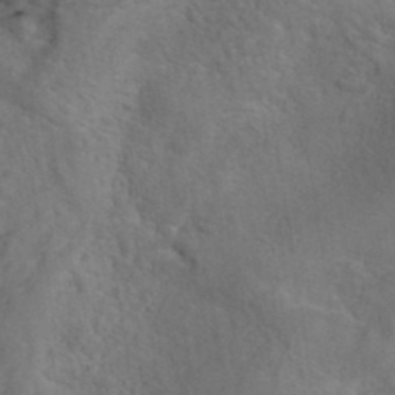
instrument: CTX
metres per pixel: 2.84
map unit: ANa
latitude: 36.1200
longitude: 13.0487
